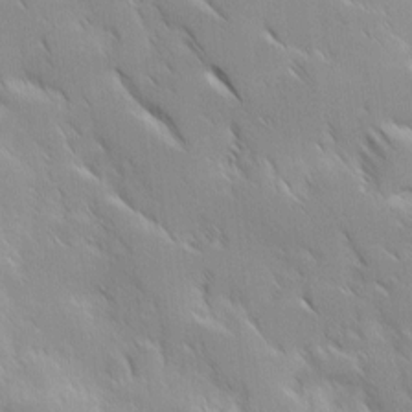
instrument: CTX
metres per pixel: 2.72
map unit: Ave
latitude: 9.3860
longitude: -103.7449
